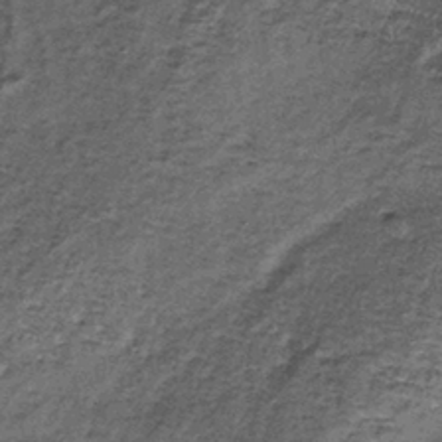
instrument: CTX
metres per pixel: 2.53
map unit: lHb
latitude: -38.4251
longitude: 66.3496
